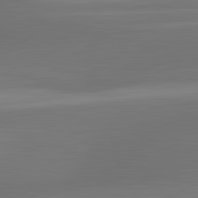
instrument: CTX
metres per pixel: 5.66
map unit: lApd
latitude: 83.3481
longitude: -132.3656
